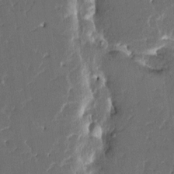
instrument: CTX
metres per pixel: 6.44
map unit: HNhu
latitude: 5.4804
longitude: -6.0255
